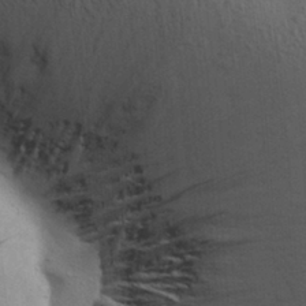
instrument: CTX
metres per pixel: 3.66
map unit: Aa
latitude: 26.6491
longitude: -143.1781
